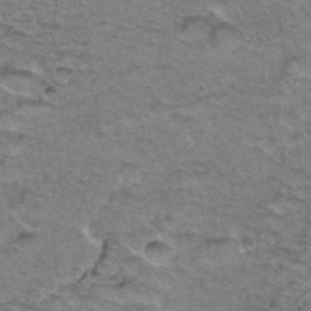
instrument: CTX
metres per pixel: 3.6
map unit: Hto
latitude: 37.8017
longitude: -46.5546
